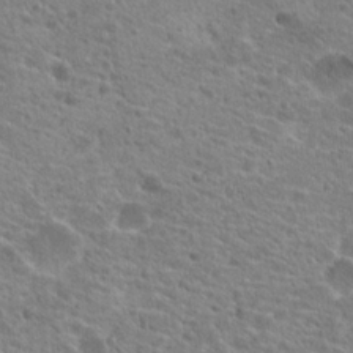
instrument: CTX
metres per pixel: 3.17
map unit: Hto
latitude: 21.2348
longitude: -42.1200
